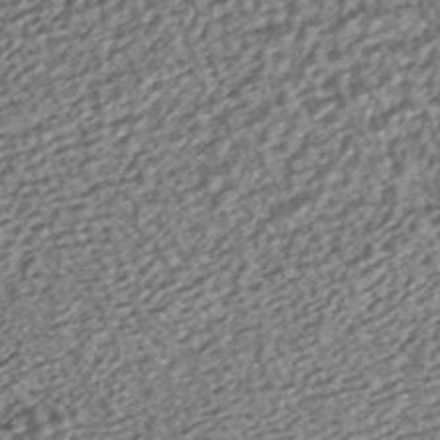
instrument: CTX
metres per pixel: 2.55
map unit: ANa
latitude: -40.9353
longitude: 105.3698
